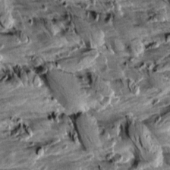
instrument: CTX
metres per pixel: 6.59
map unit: Aa
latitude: 10.7813
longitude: -141.9150
